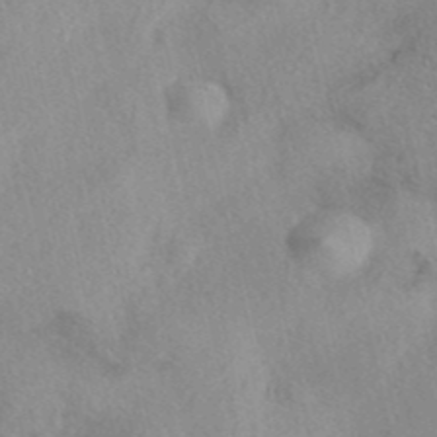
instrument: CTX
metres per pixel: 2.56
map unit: eAb
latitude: 40.2900
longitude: 109.2565
